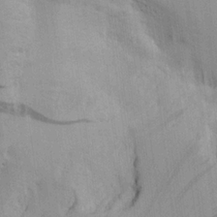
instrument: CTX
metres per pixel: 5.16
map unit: Aa
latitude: 20.7813
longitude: -144.4034
